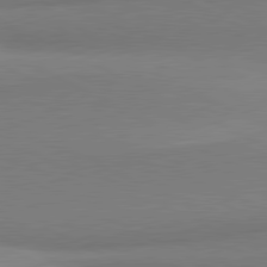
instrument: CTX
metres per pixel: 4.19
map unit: lApd
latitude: 80.9703
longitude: 167.0675
